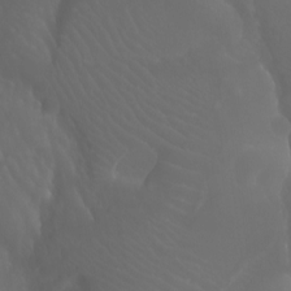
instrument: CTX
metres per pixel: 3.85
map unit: Aa
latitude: -7.9745
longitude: -71.3104
